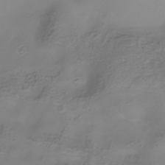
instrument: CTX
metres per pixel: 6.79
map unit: Hve
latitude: -34.1795
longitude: 91.5966
